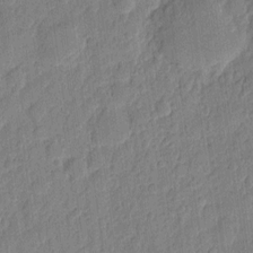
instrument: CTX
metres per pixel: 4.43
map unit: eHh
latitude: 7.2537
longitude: -74.1767
